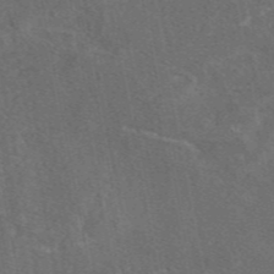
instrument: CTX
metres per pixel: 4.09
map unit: eAb
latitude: 46.8380
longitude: 108.6141
